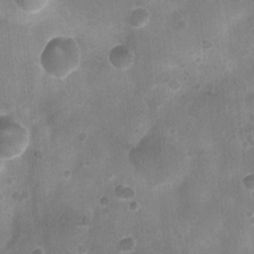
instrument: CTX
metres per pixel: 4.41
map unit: Nhu
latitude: 5.7072
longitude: -17.6316
